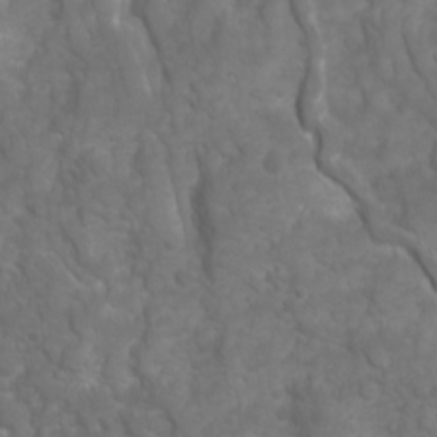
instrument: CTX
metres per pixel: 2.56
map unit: Ave
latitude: 16.5168
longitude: -132.5546
